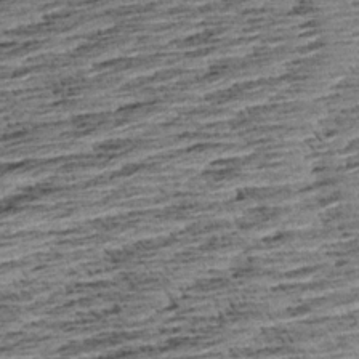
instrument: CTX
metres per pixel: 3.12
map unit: Aa
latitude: 8.3467
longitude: -138.3656
